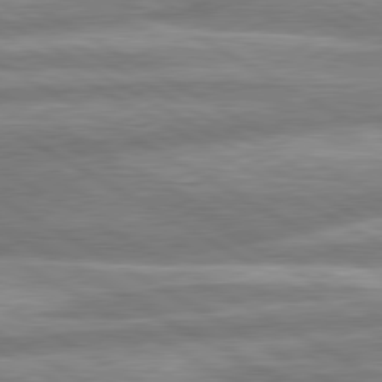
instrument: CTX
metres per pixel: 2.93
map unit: lApd
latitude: 80.4412
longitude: -165.8205
